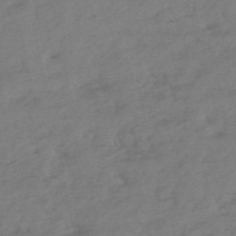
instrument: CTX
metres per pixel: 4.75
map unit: eHh
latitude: -51.2943
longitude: -24.7246
